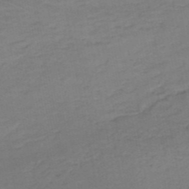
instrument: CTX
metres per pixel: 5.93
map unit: HNb
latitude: -50.1795
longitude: -53.1592
